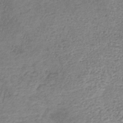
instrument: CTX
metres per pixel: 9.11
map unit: HNb
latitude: -32.1606
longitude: 59.0486
